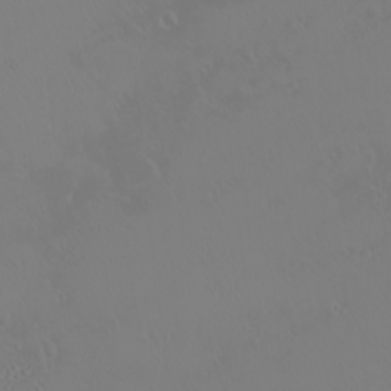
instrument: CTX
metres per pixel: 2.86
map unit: eHh
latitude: -2.0283
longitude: 19.8044
